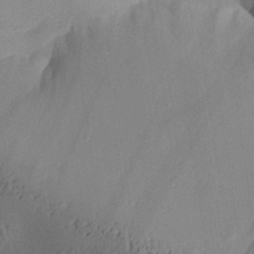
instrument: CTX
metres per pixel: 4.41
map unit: Aa
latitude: 30.5168
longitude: -132.9892
